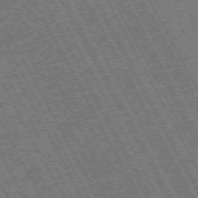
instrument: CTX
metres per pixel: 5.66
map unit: Hpe
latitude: -71.2376
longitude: 14.9164
